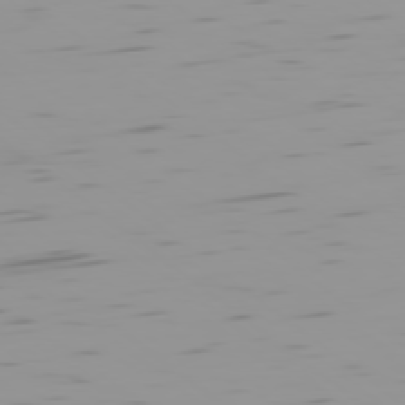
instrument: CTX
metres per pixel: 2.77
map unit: Ap
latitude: -79.3509
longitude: -70.9514
